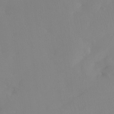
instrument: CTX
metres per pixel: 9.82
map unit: Htu
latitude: -15.2376
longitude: -47.4427
